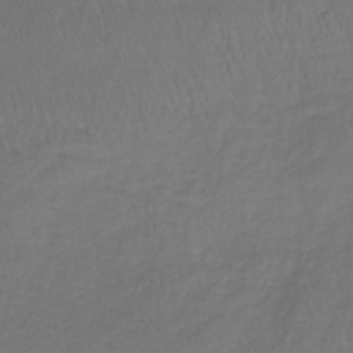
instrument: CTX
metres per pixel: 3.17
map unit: lHb
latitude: -39.5210
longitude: 69.8233
